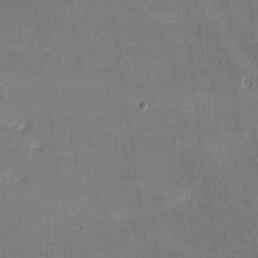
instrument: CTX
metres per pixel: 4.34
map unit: lHvf
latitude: -9.4643
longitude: -101.6505
